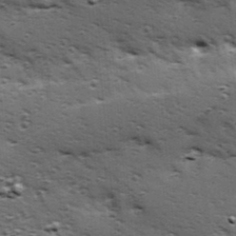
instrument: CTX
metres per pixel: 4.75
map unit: Hve
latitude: 24.1577
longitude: -96.3467
